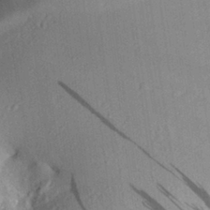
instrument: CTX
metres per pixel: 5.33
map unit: Aa
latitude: 29.5182
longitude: -137.0837
